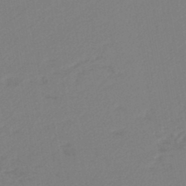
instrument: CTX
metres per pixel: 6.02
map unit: lHb
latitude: -45.3321
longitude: 74.2929
